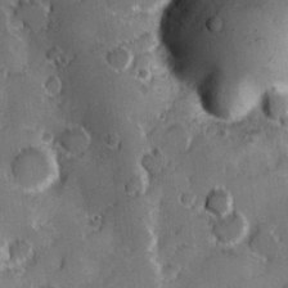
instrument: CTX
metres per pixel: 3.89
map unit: Hve
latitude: 24.0822
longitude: 146.6329
